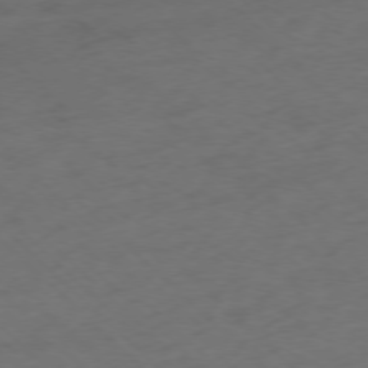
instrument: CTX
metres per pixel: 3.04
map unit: Ap
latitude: -77.0675
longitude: -64.4601
